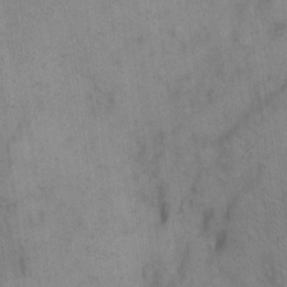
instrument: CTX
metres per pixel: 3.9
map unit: Hto
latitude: 8.8758
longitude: -60.9136
